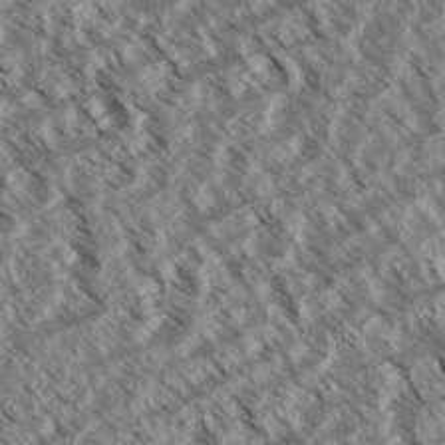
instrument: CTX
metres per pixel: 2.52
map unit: eHh
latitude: 35.0836
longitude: -139.3104
